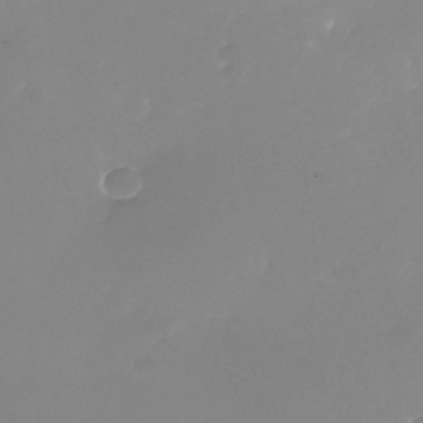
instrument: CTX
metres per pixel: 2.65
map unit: Nhu
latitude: -25.7855
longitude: -72.5168
